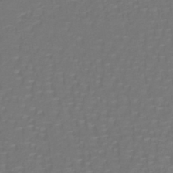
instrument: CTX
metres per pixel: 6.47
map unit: lHb
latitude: -42.3306
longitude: 57.0297
